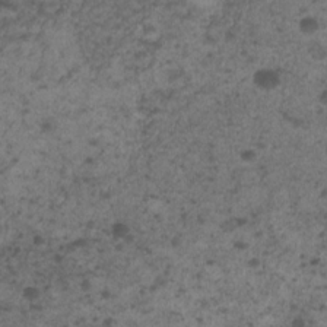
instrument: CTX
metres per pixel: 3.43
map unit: Nhu
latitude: 2.6490
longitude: -15.4427
